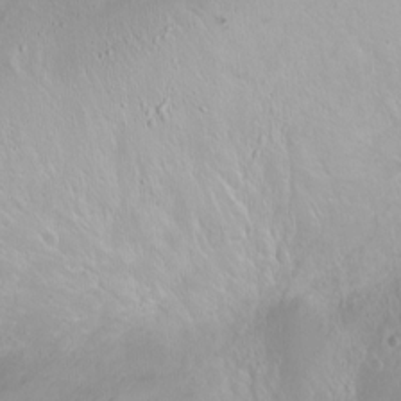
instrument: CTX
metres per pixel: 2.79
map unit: Ht
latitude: 0.1389
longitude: -44.8380
